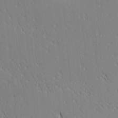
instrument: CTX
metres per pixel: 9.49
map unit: lAa
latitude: 1.8016
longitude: -115.8205
